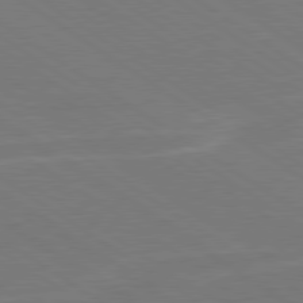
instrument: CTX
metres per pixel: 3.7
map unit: Hpe
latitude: 79.3482
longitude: -125.7071
